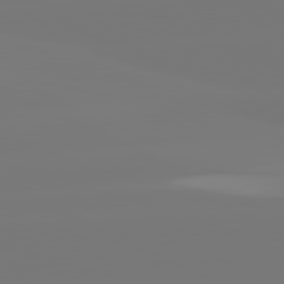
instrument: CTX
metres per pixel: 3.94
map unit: lApd
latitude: 81.3859
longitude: -148.7057
